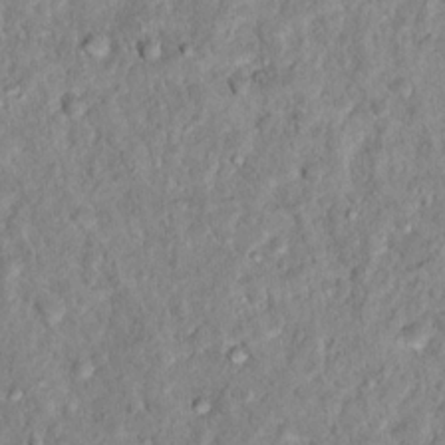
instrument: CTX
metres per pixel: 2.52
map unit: Hto
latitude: 16.5735
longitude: -35.2914
